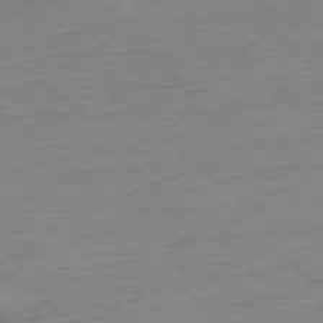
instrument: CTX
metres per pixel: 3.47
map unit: Hpe
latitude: -78.8219
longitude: 11.3699
